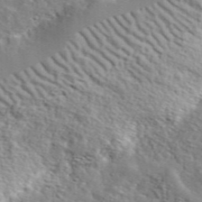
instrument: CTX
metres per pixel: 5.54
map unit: lHvf
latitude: 36.2334
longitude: -86.7246
